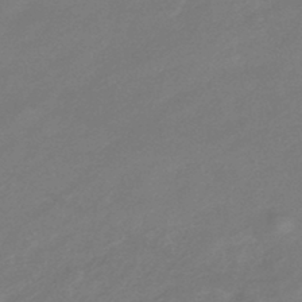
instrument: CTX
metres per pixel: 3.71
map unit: eHb
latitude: -43.0297
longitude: 84.5573
